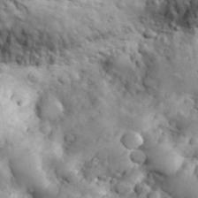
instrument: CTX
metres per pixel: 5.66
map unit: eHh
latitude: 33.9528
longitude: -67.6505
